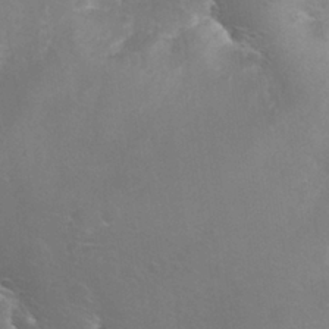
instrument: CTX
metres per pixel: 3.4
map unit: Nhu
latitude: 28.5168
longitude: -65.9717
